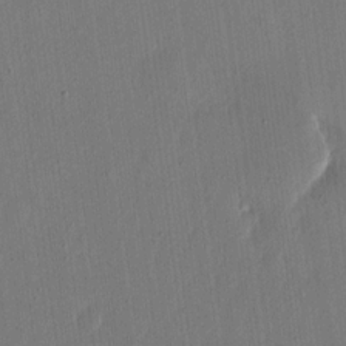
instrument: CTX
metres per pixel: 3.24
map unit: eHh
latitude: 15.7450
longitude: -69.4427
